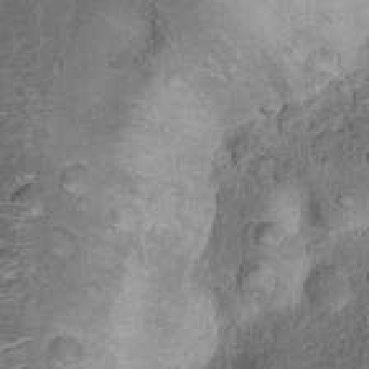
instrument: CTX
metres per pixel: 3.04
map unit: Nhu
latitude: 12.7435
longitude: -28.3467
